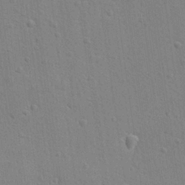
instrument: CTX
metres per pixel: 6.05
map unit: lAvf
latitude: -9.1053
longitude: -120.4223
